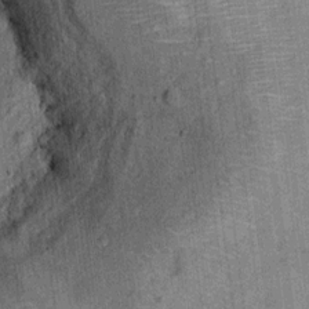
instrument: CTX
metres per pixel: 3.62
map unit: Ht
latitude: 9.3860
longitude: -37.9906
